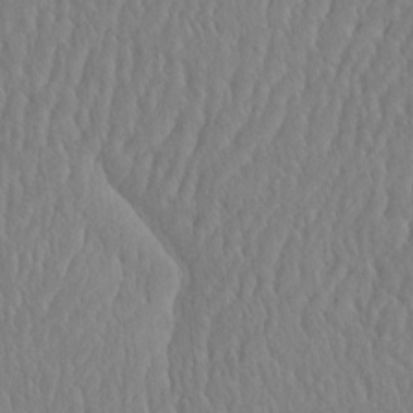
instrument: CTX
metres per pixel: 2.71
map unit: eHh
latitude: -3.8800
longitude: 14.9353
